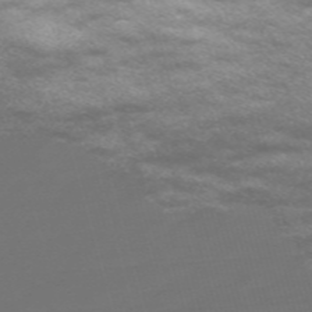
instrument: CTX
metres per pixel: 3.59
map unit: Nve
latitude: -58.8596
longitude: 56.9353
